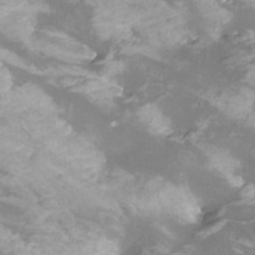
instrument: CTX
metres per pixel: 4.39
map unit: Htu
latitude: -10.8219
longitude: -74.4601
